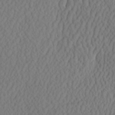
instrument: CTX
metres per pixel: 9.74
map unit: eHh
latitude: -2.9352
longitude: 16.6330
